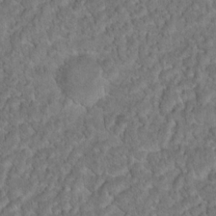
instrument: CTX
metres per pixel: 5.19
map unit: Hto
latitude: 17.4993
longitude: -41.1025
